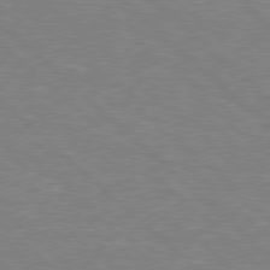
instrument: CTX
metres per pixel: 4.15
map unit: Hpe
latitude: 77.7638
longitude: -152.3467
